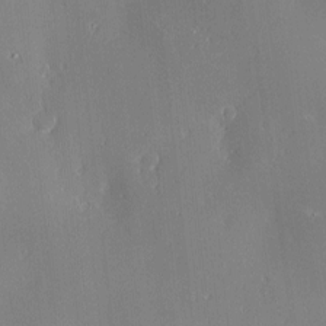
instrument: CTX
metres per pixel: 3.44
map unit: Nve
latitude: -8.1795
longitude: 173.5021
